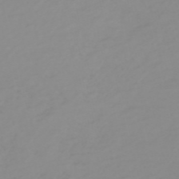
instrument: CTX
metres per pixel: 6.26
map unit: HNb
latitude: -54.0472
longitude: -33.6883
